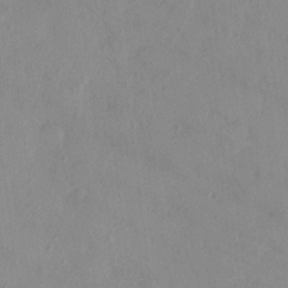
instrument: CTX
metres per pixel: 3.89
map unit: HNhu
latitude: 6.8191
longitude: -2.6490
